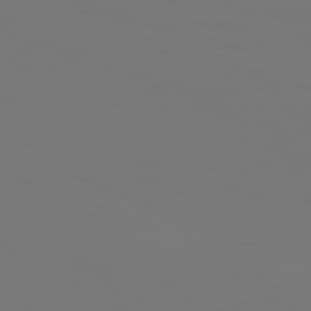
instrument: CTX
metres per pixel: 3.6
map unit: Hpe
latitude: 76.7813
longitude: -136.0255
